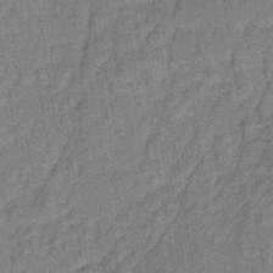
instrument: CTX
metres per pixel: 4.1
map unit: lHb
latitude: -35.5399
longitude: 63.9556
